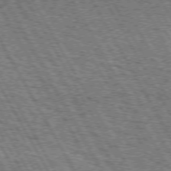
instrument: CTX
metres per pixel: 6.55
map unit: Hpe
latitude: 73.0648
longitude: -125.3859
